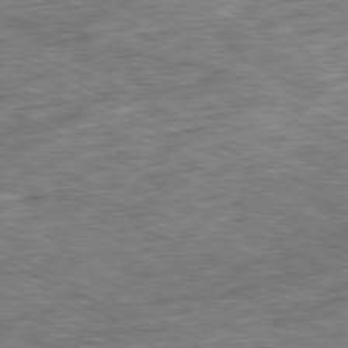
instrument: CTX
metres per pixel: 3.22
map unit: Ap
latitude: -80.8597
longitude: -90.6490
